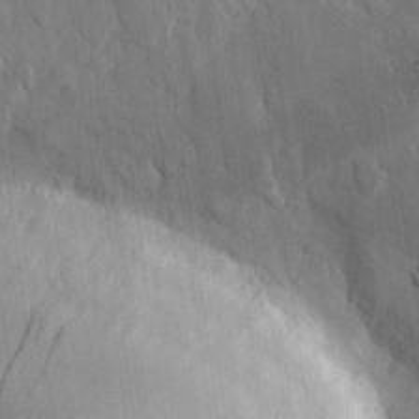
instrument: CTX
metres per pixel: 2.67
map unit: eHh
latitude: 31.6505
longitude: -80.0822
